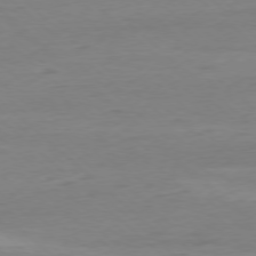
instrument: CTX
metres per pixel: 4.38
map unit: Ap
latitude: -77.9367
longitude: -81.0458
